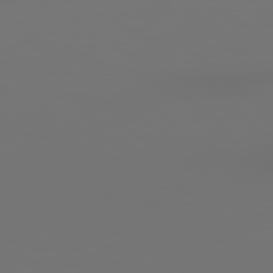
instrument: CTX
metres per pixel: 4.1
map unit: lApd
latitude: 78.9892
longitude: 177.8233
